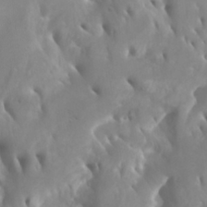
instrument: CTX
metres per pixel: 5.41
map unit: Htu
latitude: -5.6344
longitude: -76.7435
